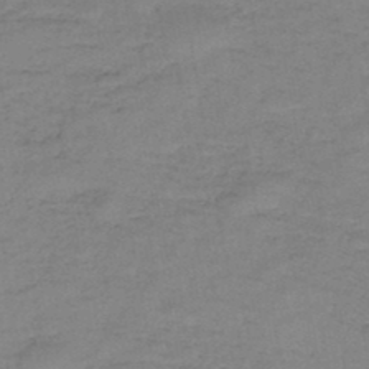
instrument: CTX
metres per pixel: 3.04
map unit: HNb
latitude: -46.7463
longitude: -38.7624
